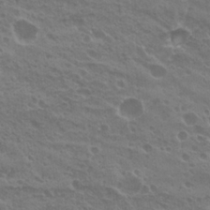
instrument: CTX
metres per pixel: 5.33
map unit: Nhu
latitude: 20.7247
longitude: -30.9514
